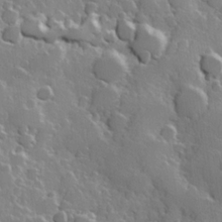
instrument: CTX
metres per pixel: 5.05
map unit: Hve
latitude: 23.3859
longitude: 147.7477
